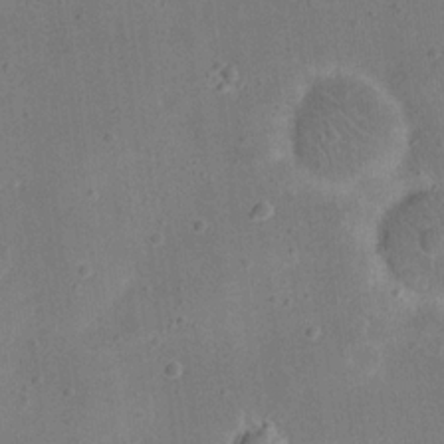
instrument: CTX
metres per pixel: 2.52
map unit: eHh
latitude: 20.7435
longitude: -64.7246
